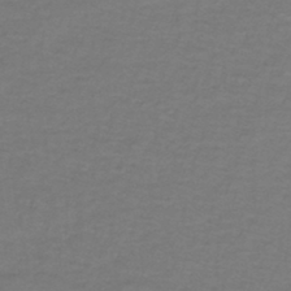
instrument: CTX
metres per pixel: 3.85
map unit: lHb
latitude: -43.2187
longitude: 56.5951
